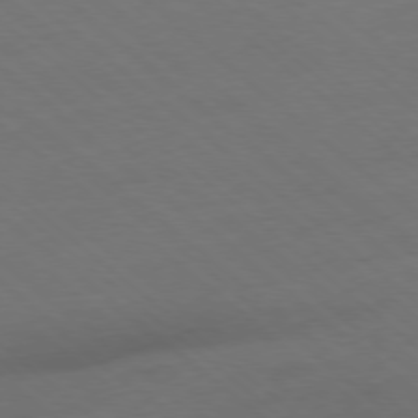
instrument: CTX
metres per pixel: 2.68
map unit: Ap
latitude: -78.3873
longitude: -56.6868
